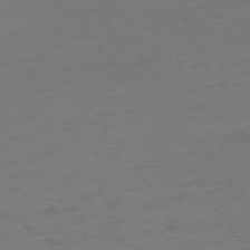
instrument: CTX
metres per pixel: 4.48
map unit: Ap
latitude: -74.0661
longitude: -83.5749
